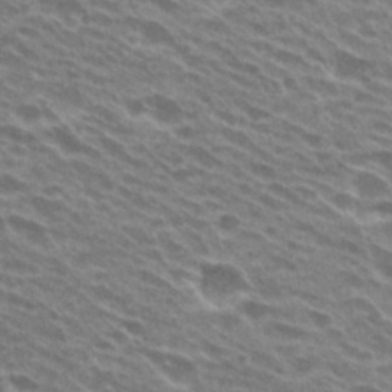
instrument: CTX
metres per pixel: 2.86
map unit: Hto
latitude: 25.2537
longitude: -41.7071
